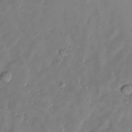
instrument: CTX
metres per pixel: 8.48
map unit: HNhu
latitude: -24.3306
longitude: 51.1053
